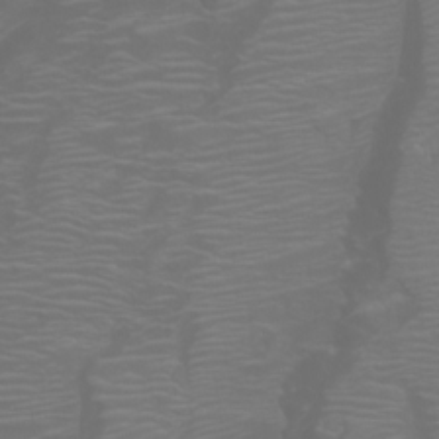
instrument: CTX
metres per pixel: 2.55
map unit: Htu
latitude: -5.4832
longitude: -72.2145
